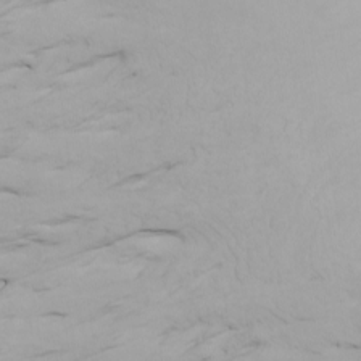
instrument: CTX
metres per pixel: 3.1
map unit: Htu
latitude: -7.5399
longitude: -67.8961
